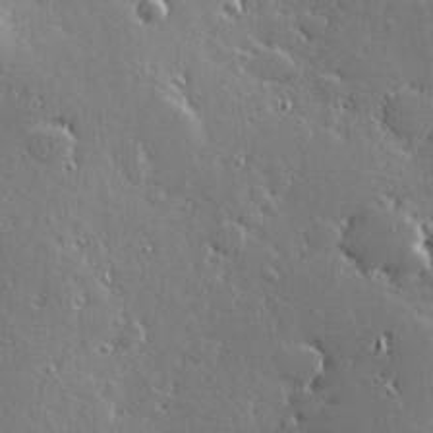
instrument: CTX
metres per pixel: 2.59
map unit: Hve
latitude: 28.1389
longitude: -92.6301
